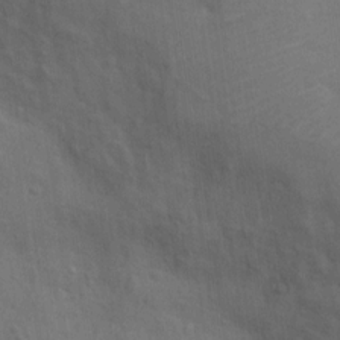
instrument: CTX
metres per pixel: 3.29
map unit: Nhu
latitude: 14.3090
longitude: -30.5735
